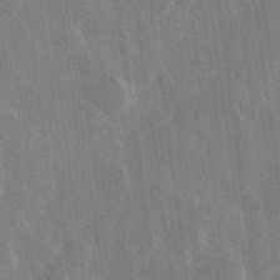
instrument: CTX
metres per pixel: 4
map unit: Hve
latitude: 28.9891
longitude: 147.4265
